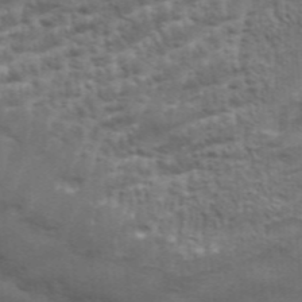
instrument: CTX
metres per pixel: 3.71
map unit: Aa
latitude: 33.3104
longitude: -135.7827
